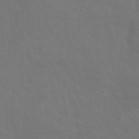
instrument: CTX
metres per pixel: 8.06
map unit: Ht
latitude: -7.6155
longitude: -29.6316
